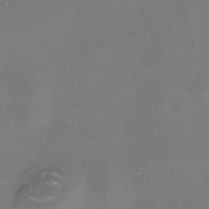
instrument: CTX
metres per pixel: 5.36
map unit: Nhe
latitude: -36.7841
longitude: -117.9528
